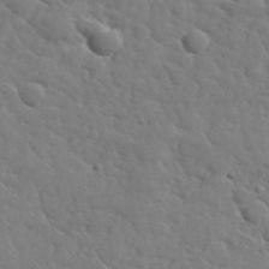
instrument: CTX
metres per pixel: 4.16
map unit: lHvf
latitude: 37.3671
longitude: -92.1011
